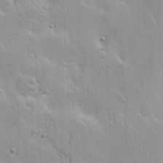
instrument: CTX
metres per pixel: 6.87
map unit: Hve
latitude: 23.3859
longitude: -96.9136
